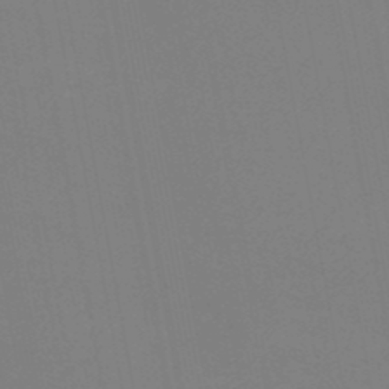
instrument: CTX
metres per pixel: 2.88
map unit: HNb
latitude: -50.9542
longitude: -53.6127
